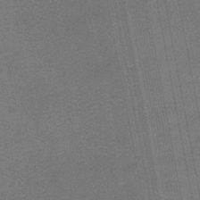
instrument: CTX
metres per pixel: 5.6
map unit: eHb
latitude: -47.9367
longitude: 86.6519
